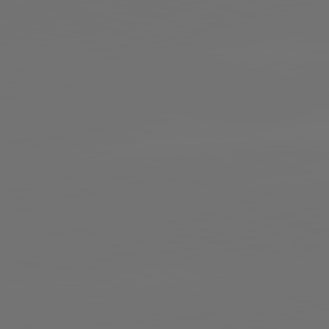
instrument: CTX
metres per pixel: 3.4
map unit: lApd
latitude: 82.0822
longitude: -154.1011
